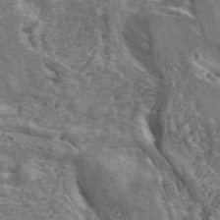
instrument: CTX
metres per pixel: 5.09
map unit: ANa
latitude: 42.6491
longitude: 16.3873
